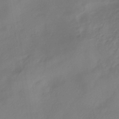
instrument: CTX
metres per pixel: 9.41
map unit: ANa
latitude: -38.0472
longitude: 98.2172
